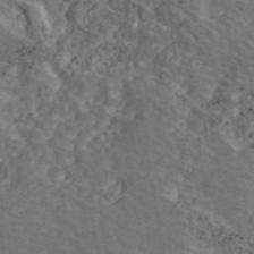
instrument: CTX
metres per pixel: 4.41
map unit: ANa
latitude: 45.7072
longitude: 45.7289
